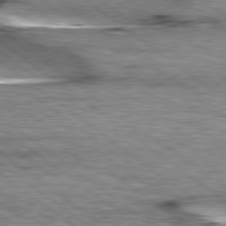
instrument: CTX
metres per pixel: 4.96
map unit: lApd
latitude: 79.2159
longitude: -48.1389
